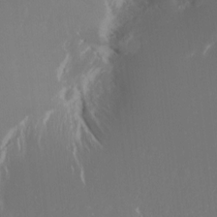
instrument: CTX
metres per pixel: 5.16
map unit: Nhu
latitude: -6.9352
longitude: -90.7813
